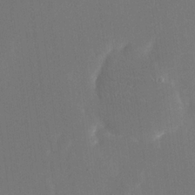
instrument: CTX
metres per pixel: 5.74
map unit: eHh
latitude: 19.0836
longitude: -67.8583
